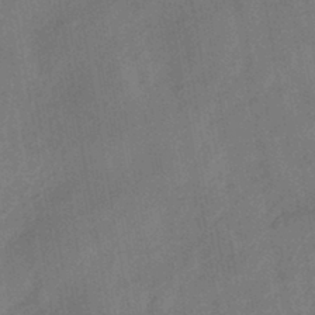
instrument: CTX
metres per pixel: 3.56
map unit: HNhu
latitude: -43.1998
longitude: 91.7100
